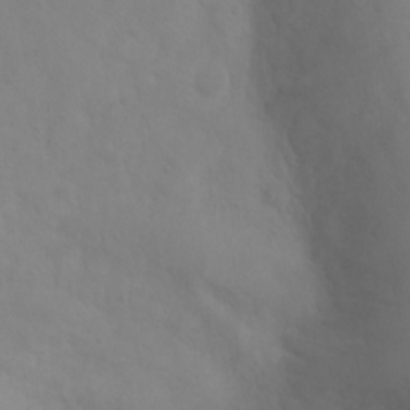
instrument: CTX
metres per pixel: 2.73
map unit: Htu
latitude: 2.1200
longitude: -21.1026
